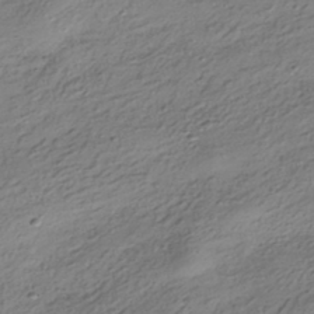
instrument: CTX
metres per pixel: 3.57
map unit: HNhu
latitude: -42.0472
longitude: 105.7288
